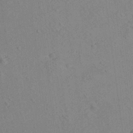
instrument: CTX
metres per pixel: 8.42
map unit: Aa
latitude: 20.4412
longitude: -140.7057
